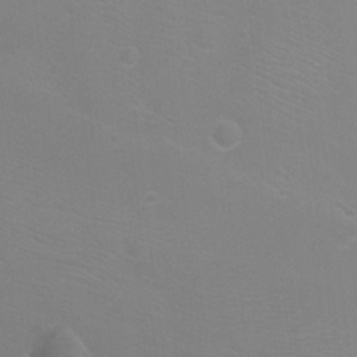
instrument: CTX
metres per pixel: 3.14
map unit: Ht
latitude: -6.0472
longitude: -28.6490
